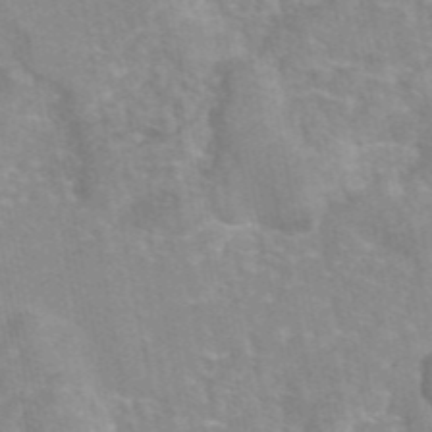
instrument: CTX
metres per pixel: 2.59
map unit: eAb
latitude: 45.6316
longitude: 105.5588
